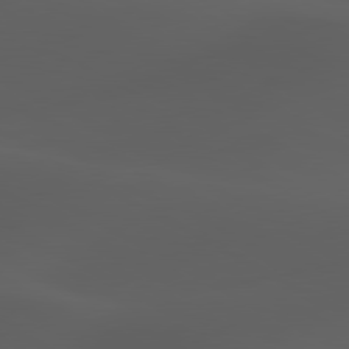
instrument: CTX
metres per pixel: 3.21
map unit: lApd
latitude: 80.1200
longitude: -89.6127
